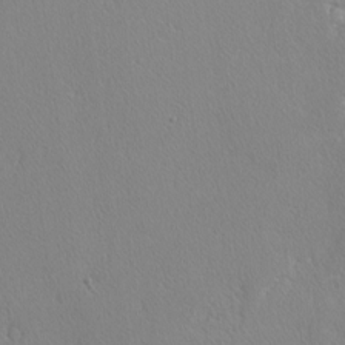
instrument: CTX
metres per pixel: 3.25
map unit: lAvf
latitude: -4.2361
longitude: -108.5734
